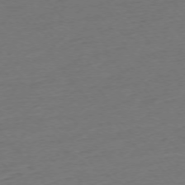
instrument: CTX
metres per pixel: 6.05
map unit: Ap
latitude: -75.5211
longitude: -82.4412
